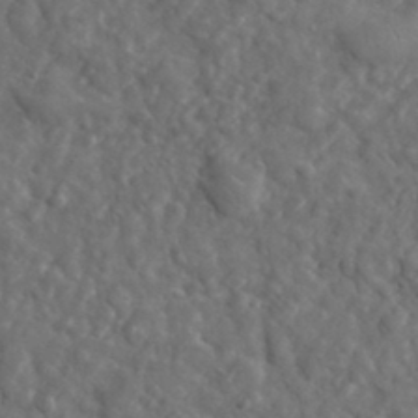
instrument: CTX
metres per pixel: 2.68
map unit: lHvf
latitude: 35.1403
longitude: -86.6301
